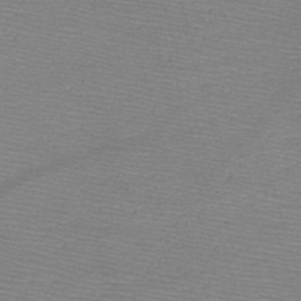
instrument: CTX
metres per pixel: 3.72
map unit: HNb
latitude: -48.7841
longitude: -42.0444
